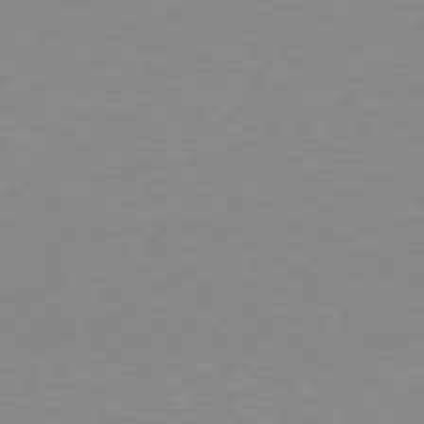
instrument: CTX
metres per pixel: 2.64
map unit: Hpe
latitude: 78.2712
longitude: -166.1955
